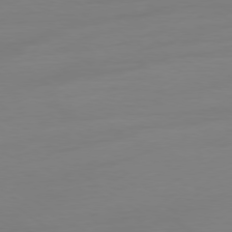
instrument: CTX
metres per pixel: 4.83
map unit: Ap
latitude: -79.2565
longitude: -65.6127
